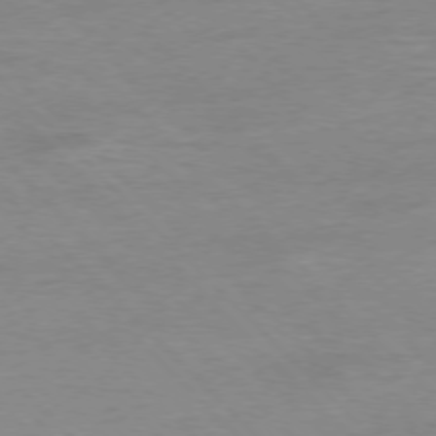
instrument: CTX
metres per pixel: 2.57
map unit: Ap
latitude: -77.2565
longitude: -89.1026
